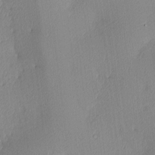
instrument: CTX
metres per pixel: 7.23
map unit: Ave
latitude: 3.8772
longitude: -114.4978
